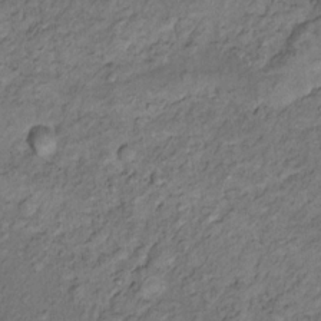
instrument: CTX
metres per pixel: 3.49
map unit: Nhu
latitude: 11.0459
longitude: -27.2348
